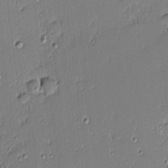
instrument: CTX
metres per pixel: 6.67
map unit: eHh
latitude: -3.3509
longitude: -83.0458
